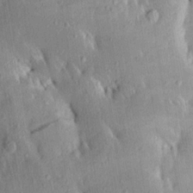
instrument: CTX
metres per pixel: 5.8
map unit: Aa
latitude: 13.5938
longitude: -144.4790
